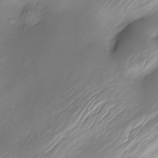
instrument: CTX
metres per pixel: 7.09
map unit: Nhe
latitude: -19.5966
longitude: 144.3873
